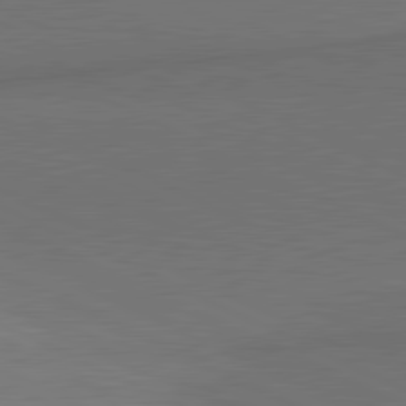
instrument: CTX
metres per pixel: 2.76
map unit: lApd
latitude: 81.4237
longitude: 153.9178
